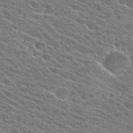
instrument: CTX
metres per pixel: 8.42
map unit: Hto
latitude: 25.8016
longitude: -41.4237
